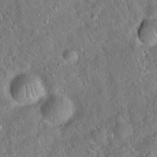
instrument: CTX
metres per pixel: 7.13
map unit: Hto
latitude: 19.2915
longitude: -52.7435
